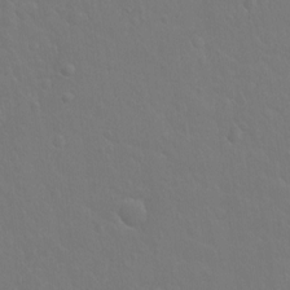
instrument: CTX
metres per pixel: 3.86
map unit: Hto
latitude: -3.4454
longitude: -35.4237
